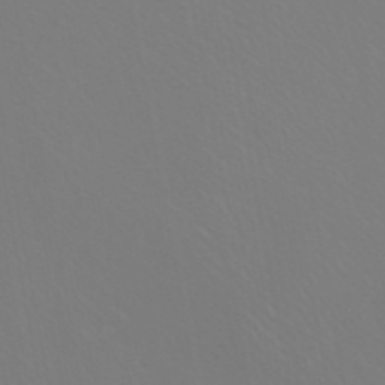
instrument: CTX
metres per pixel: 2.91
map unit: ANa
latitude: 44.4034
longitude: 27.6721
